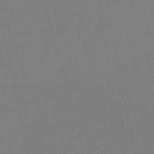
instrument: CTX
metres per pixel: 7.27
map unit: lHb
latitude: -50.0283
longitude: 81.6722
